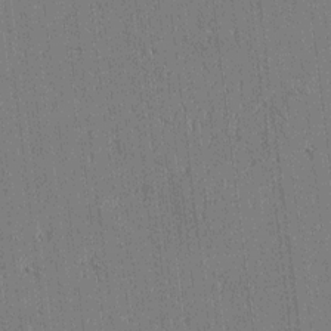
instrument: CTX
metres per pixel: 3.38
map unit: Htu
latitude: -6.5196
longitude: 176.2928
